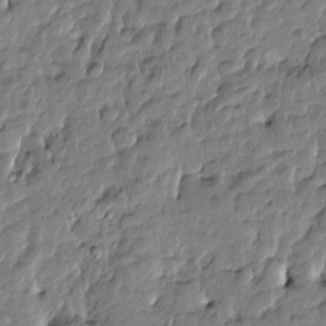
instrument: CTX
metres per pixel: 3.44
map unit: Htu
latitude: -4.8597
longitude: 177.4077
